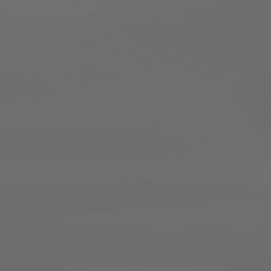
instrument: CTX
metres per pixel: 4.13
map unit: lApd
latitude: 83.0269
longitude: -137.8395
